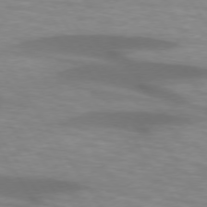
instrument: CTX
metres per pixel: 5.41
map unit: lApd
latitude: 74.2712
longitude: -53.7072
